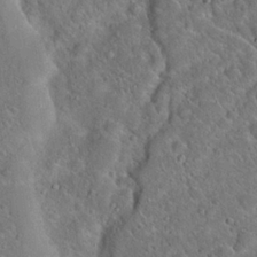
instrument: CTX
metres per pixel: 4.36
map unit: Hto
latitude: 20.3279
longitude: -50.3467
